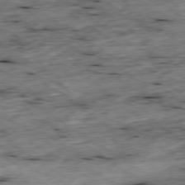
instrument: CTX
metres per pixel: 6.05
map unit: Ap
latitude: -79.3320
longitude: -89.0081
